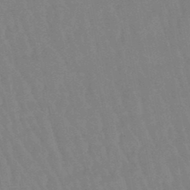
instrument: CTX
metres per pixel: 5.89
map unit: eHb
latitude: -46.3873
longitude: 80.1228
